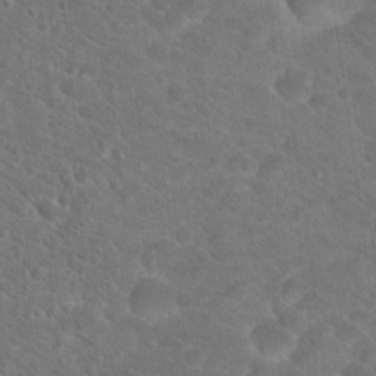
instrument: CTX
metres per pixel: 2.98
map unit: Hto
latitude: 19.2537
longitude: -38.2522
